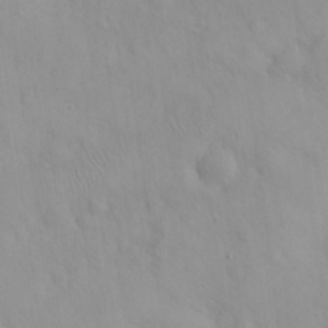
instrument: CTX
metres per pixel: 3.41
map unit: eHh
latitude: 24.9135
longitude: -64.7813
